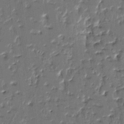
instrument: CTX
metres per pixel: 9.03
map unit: HNhu
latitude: 4.1578
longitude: 8.5196
